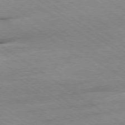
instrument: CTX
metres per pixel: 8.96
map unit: Hpe
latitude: -78.8408
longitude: -21.5182
